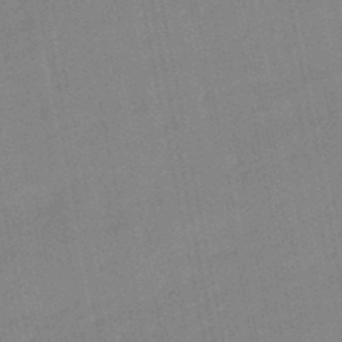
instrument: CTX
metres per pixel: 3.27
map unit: lHb
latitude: -49.2754
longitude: 80.1795
